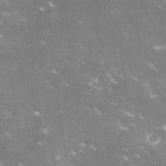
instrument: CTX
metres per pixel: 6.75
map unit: lHvf
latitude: -15.1809
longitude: -100.8380
